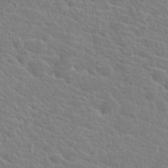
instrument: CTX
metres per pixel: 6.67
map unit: Hto
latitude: 21.4049
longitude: -39.6694
